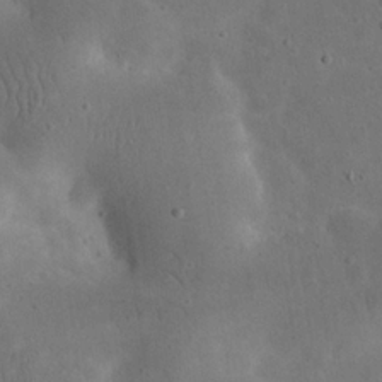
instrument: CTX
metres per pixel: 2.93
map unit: eHh
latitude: 24.3278
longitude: -67.7449
